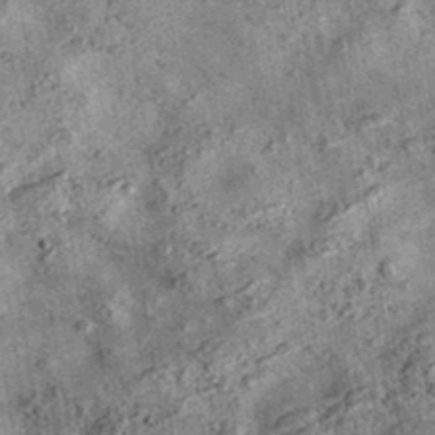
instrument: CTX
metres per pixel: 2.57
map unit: eAb
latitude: 36.3656
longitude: 107.2565
